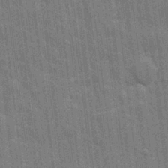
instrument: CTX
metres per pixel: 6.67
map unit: eHh
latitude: 7.3482
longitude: -74.6113
